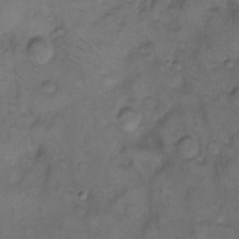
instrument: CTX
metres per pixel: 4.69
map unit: eHh
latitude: 8.6491
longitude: -62.5924
